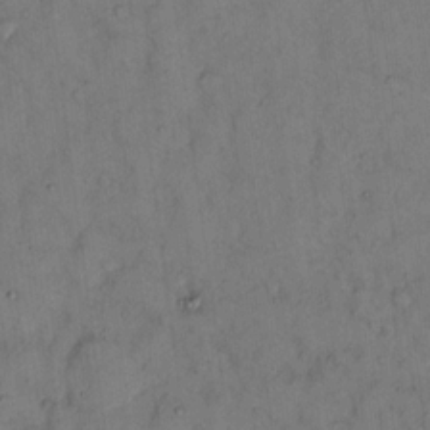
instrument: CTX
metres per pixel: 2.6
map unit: eHh
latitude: 12.8758
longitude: -62.7436
